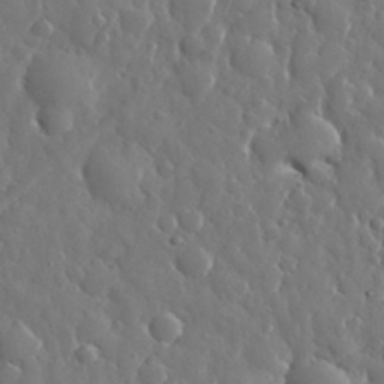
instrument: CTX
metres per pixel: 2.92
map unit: eHh
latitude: 33.7261
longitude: -57.7260
